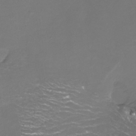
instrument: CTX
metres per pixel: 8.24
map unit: Htu
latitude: -13.3132
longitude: -49.0081
